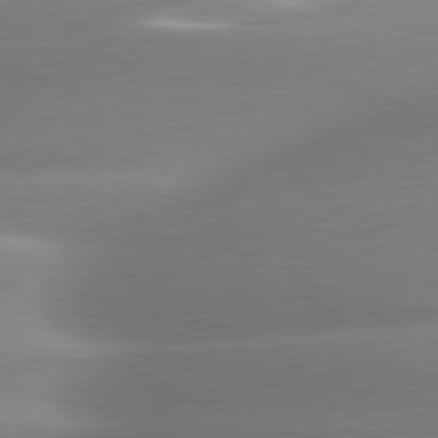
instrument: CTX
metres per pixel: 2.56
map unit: lApd
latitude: 80.6301
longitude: -158.9325
